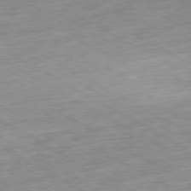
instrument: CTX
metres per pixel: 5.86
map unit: Ap
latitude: -79.1809
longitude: -68.8380
